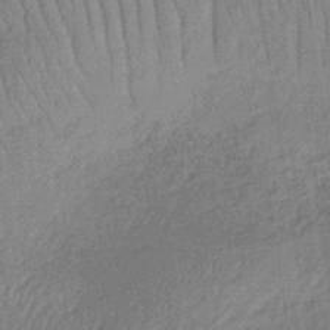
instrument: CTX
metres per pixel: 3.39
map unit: lHb
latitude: -35.3699
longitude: 68.6329
